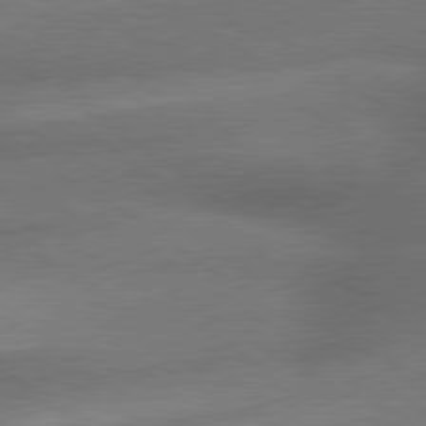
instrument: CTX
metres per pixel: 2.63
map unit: lApd
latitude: 79.7072
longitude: -153.4049
